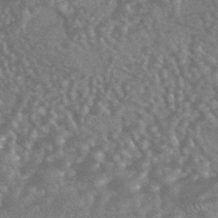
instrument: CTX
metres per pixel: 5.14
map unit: HNhu
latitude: -44.2173
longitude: 92.7652
